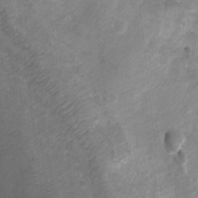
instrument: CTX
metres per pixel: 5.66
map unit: Ht
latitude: 4.6679
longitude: -29.9528
